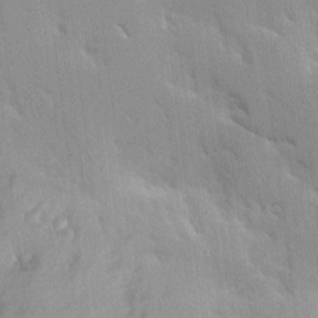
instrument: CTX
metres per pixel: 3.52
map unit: Ave
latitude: 9.8772
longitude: -102.9136
